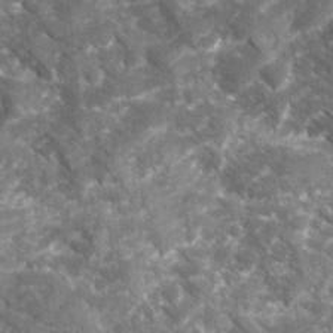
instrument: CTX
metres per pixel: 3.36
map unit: Ave
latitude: 16.7624
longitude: -131.1026
